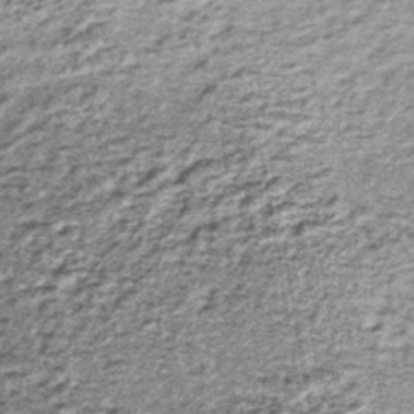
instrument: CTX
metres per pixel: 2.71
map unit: lHb
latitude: -36.8974
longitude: 65.0298
